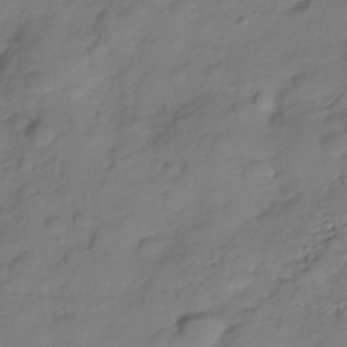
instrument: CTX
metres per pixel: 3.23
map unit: Hve
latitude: -29.2187
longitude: 94.4062
